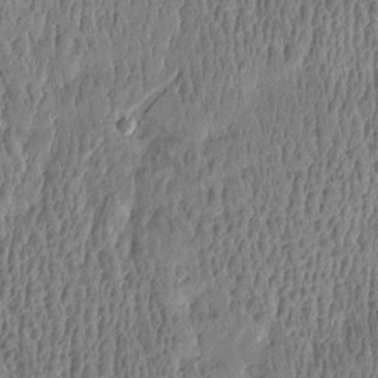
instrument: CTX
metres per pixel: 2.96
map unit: Htu
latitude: -4.5762
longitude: 175.5021
